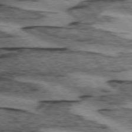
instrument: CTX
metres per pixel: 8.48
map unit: lApd
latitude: 74.8191
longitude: -78.2145
